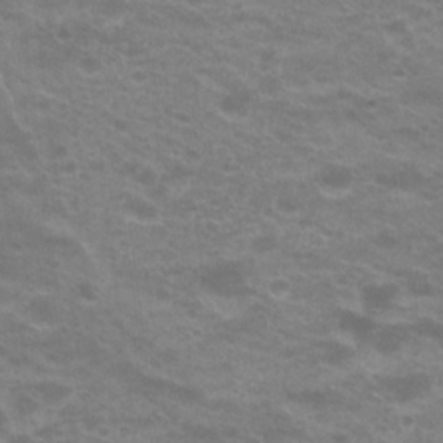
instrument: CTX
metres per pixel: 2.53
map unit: Hto
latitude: 21.0648
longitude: -37.0837
